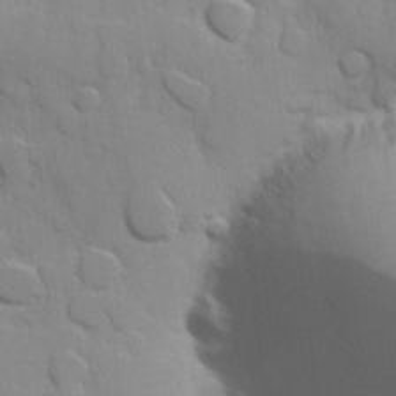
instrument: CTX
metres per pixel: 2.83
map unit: Hve
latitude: 24.0633
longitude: 148.2173
